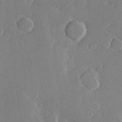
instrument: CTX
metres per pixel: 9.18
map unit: Hve
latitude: 23.6505
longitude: 145.3510
